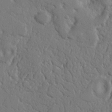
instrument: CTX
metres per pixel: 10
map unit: Nhu
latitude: 14.8569
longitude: -78.9703
